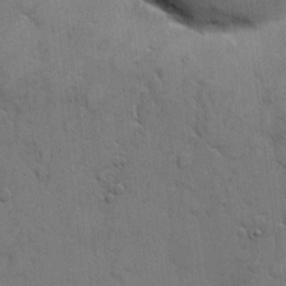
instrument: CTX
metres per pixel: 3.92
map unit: eHh
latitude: 5.7827
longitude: -65.2348
